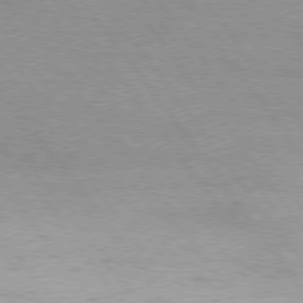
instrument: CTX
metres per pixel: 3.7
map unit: Hpe
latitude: 75.4426
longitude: -142.9136
